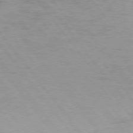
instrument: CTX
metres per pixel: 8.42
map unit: Hpe
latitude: 75.2537
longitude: -143.5371
